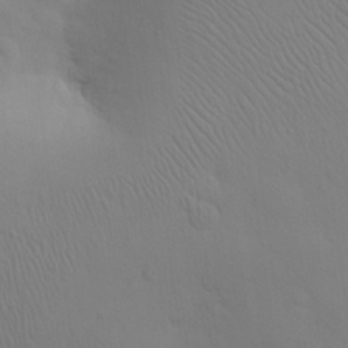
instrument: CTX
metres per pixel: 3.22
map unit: eHh
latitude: 25.8394
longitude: -65.7639
